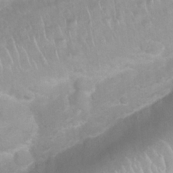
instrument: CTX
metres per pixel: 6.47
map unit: Nhu
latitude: 26.8569
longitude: -62.6491
